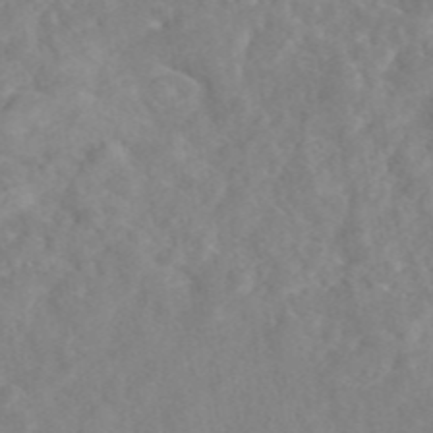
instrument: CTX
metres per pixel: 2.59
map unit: eAb
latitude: 45.3104
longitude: 127.3131
